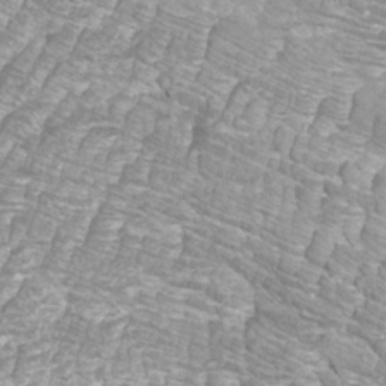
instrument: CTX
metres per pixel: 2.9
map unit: Htu
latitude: -10.7463
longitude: -72.8758
